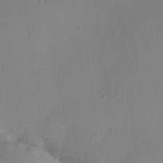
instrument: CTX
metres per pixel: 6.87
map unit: lHvf
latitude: 23.1214
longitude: 140.7274
